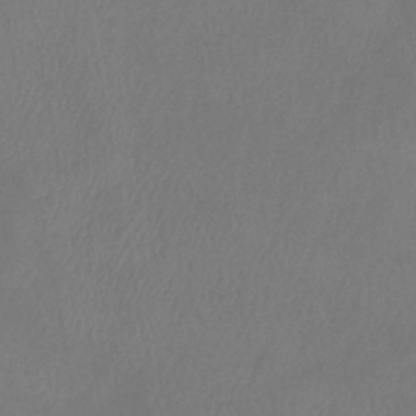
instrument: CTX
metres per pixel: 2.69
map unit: eHb
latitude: -39.0487
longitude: 76.6518
